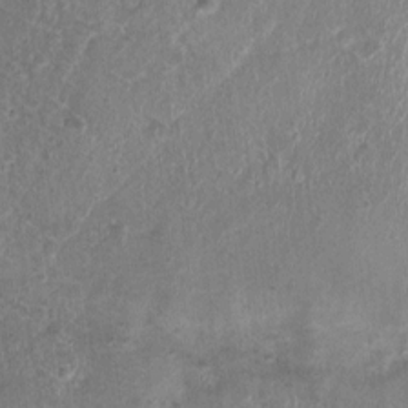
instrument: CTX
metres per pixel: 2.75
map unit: Nhu
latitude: 2.3278
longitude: -14.5735
